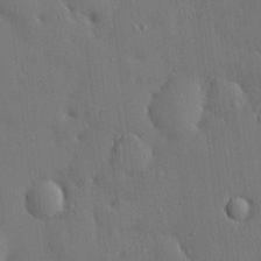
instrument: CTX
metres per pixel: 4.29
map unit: HNhu
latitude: 6.6490
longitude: 15.2754
